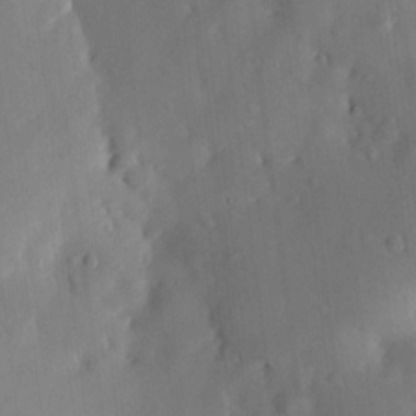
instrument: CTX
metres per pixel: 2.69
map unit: lHvf
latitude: 14.3279
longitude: 179.3698
